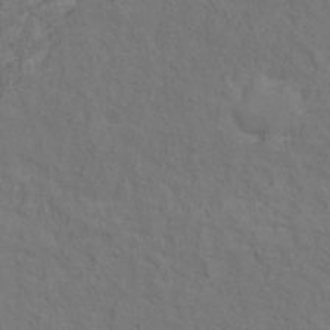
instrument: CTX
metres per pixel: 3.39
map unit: Hto
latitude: 12.6491
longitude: -37.3104
